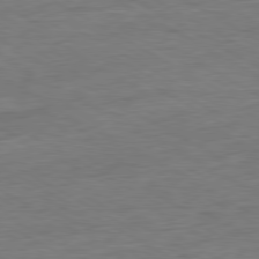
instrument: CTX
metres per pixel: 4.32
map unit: Ap
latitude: -80.9542
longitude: -78.1389
